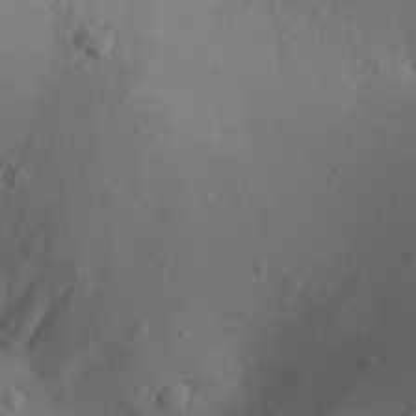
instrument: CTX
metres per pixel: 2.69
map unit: Aa
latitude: 31.1970
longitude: -144.0444
